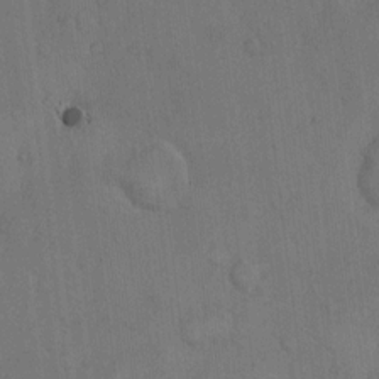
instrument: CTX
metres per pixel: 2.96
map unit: Hto
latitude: 9.8961
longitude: -61.0836
